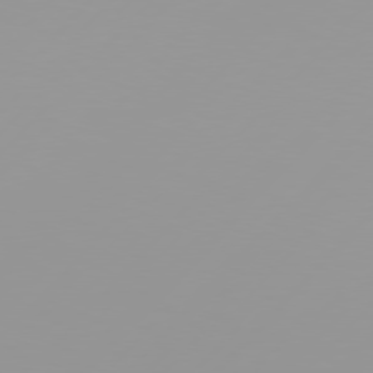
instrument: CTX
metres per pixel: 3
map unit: Hpe
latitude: 77.3481
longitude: -139.3859
